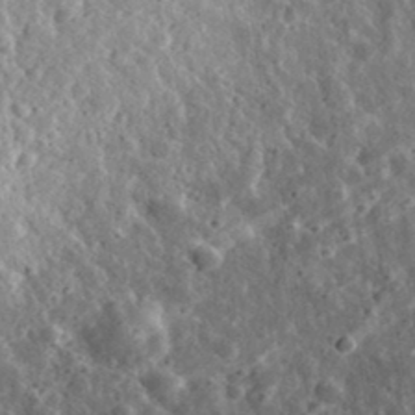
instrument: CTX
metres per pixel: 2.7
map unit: eHh
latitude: 34.5545
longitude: -79.3671
